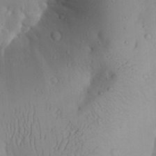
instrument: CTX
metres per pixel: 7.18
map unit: Aa
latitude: 28.2144
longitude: -131.8962
